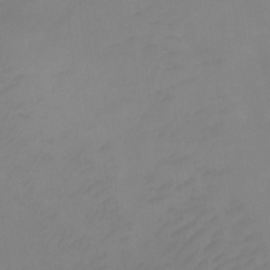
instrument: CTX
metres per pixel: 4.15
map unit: Ht
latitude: 0.4034
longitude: -35.2537
